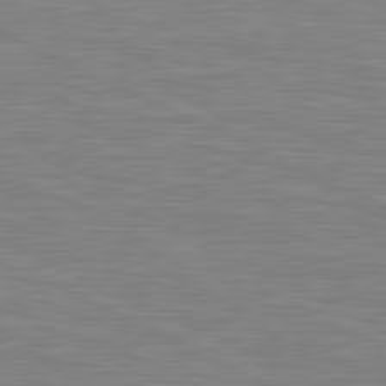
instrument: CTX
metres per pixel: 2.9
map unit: lApd
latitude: 81.3104
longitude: -169.5938
